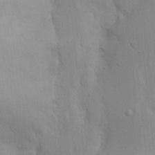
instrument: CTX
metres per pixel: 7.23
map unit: Nhu
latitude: 19.3103
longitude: -73.1781
